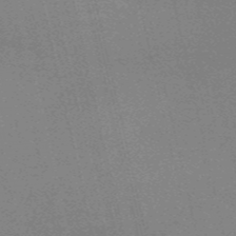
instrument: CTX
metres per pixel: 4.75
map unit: HNb
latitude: -54.2551
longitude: -41.1592
